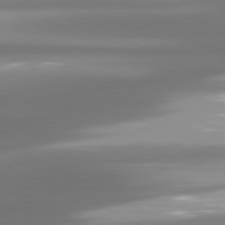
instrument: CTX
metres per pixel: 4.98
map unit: lApd
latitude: 80.8191
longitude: -139.6316
